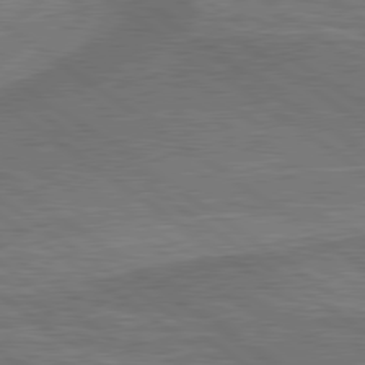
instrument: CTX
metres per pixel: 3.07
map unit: lApd
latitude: 79.5749
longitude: 171.7289
